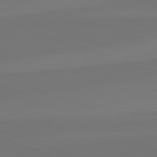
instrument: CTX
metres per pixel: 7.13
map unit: lApd
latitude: 82.2333
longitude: 144.9164
